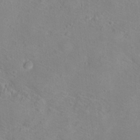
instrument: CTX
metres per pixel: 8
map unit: Hto
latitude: 17.6316
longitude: -39.1970
